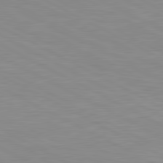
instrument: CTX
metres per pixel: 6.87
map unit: lApd
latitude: 80.7624
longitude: -172.0633
